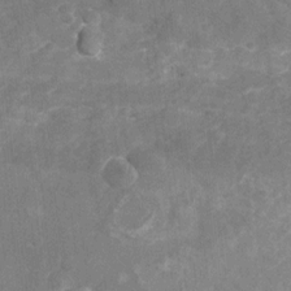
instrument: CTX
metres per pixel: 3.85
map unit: Nhu
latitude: -21.4832
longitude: -55.9906
